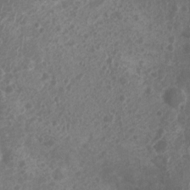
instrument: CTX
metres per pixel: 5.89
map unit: Nhu
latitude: 6.3089
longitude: -18.0255
